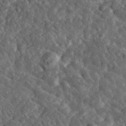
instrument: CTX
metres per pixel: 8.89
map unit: lHvf
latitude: 36.9514
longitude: -87.6505
